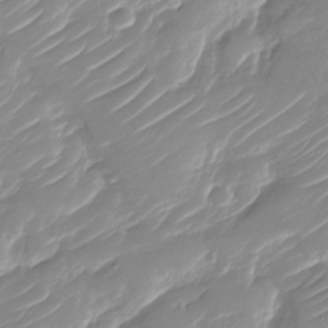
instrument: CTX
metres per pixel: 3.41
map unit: Nhu
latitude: -30.1039
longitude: -71.8961
